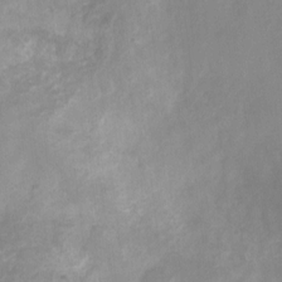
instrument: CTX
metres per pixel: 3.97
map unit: Nhu
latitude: 4.4412
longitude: -18.3089
